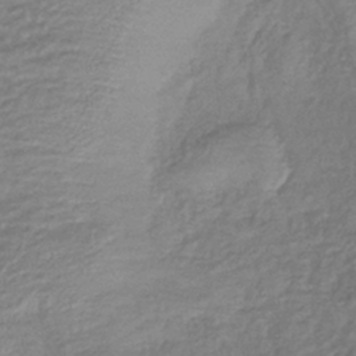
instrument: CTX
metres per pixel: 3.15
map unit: eHb
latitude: -40.4629
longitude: 78.2928
